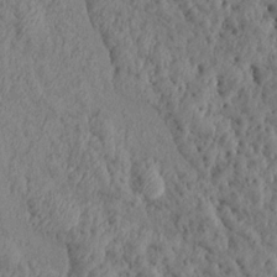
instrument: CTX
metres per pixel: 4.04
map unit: Aa
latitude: 15.4238
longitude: -142.2145
